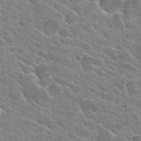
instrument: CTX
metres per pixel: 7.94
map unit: Hto
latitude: 24.7813
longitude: -36.8380
